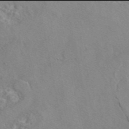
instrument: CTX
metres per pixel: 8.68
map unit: eAb
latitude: 45.9906
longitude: 110.4818
